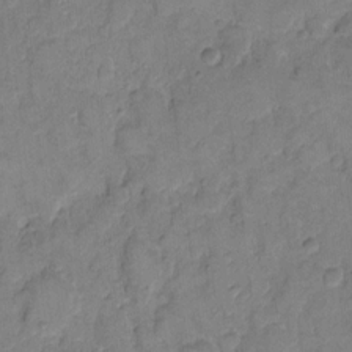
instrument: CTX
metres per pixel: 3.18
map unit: eHh
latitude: 10.6302
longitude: -64.3656
